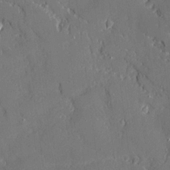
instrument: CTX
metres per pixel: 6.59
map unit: Ave
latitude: 19.7827
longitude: -128.0444
